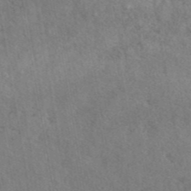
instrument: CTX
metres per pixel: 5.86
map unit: eAb
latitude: 42.8758
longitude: 109.6344
